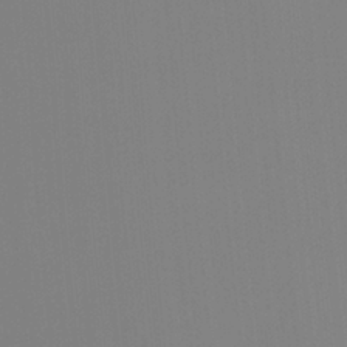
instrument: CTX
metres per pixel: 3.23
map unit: Htu
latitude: -14.5952
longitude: -47.9528
